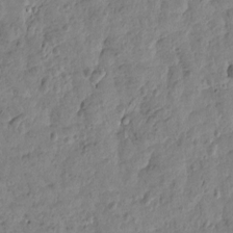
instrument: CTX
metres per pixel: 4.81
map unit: Htu
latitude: 1.7071
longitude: 179.8989
